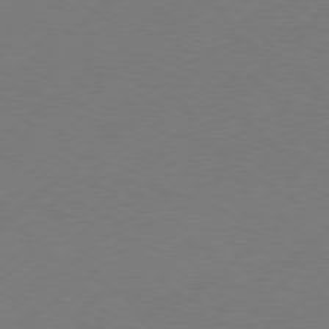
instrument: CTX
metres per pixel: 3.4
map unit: Hpe
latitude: 75.9717
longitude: -130.6680
